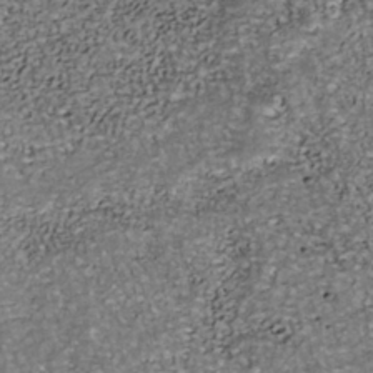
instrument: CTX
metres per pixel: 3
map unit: Nhu
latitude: -38.9731
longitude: -81.0836
